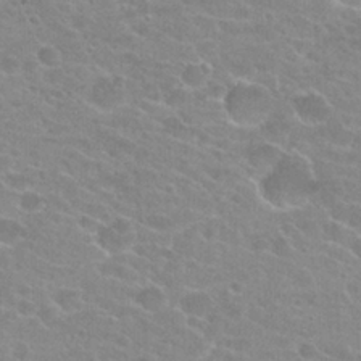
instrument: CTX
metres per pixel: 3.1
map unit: Hto
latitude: 23.6316
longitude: -43.8017
